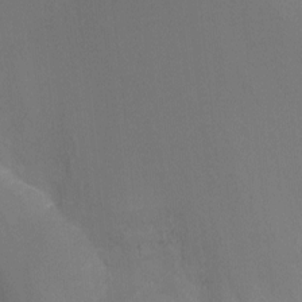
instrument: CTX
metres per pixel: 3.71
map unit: Nhu
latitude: -8.3117
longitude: -50.6112
